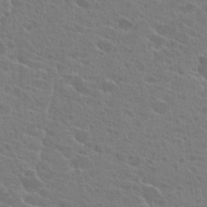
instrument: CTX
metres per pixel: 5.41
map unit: Hto
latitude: 22.7624
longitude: -39.7450
